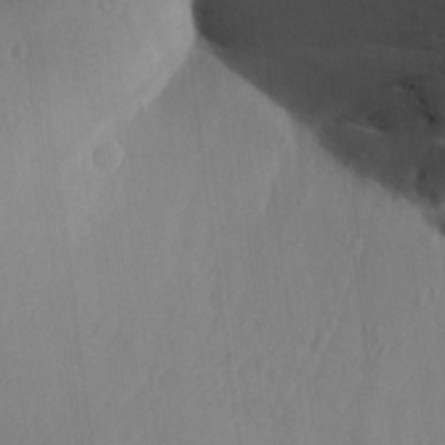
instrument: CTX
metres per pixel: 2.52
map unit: Aa
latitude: 30.1956
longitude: -140.7057
